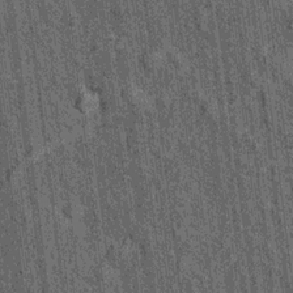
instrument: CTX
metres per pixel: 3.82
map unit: Hto
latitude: 15.0270
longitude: -35.9339
